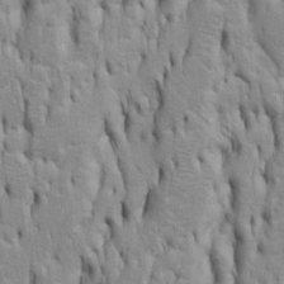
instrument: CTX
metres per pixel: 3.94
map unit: Htu
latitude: -5.4832
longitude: 151.2187
